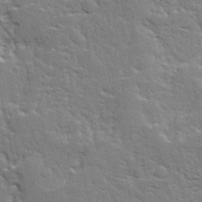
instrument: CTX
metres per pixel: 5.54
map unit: Ave
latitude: 12.8569
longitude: -135.6883
